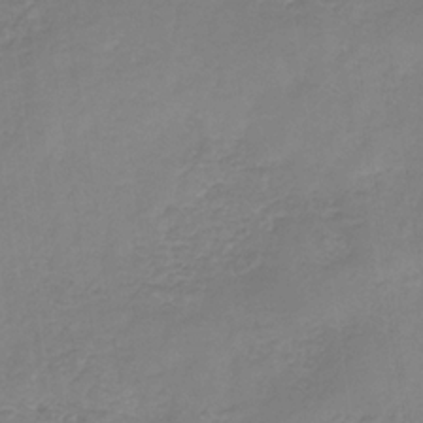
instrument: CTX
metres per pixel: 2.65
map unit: HNb
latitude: -31.8611
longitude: 59.6721
